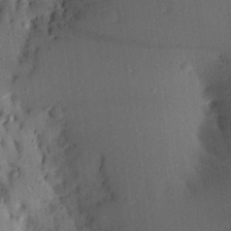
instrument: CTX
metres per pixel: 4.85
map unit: Aa
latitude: 21.7828
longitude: -147.0459
